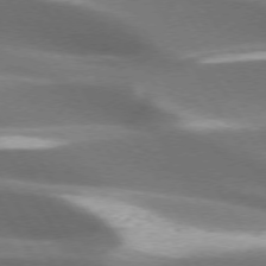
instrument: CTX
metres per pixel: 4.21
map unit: lApd
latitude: 73.7450
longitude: -51.1970
